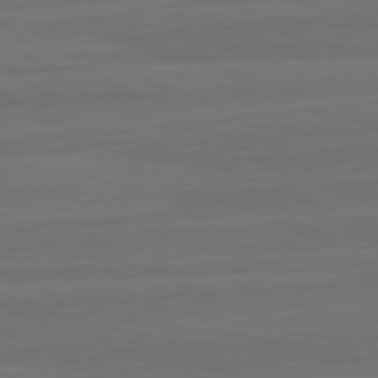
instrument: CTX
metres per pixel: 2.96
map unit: lApd
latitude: 82.5356
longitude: -179.9339
